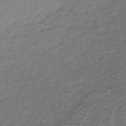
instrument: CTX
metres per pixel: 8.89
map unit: lHb
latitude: -35.6911
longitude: 60.8597
